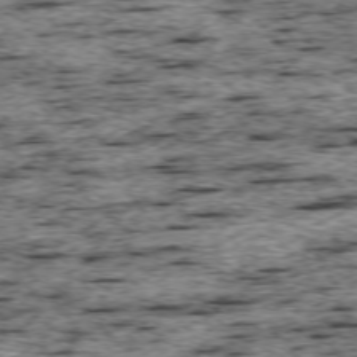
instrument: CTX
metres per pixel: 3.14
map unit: Ap
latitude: -75.4644
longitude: -92.4412
